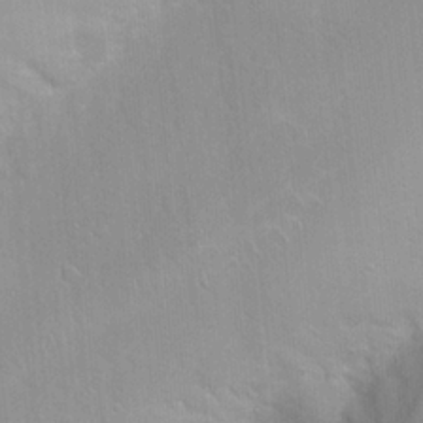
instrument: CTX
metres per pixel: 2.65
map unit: Hto
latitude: 21.9717
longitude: -52.2145
